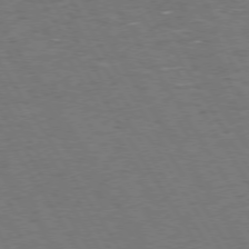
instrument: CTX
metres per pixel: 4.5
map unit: Hpe
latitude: 73.5183
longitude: -123.5182
